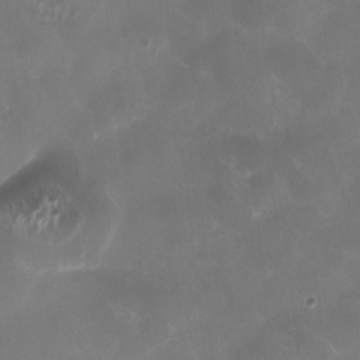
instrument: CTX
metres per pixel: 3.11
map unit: HNhu
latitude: 1.0080
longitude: -3.3859
